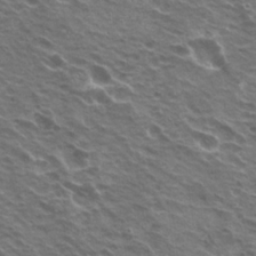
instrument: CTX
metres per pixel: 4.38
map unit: Hto
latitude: 21.8961
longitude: -31.5560
